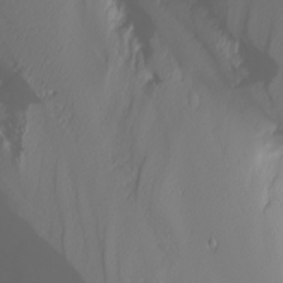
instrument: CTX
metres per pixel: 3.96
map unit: Nhu
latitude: -4.0094
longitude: -88.6680
